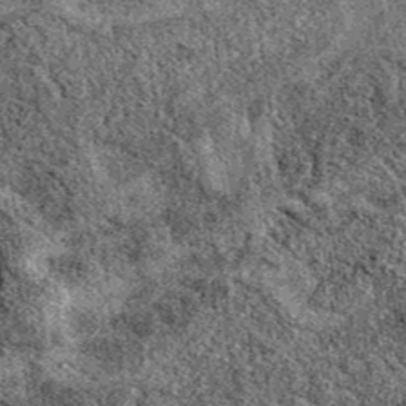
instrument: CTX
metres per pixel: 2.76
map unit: eAb
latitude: 39.5749
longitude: 110.8597
